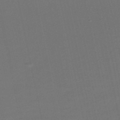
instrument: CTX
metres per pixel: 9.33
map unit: HNb
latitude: -52.0094
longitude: -48.2145
